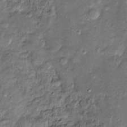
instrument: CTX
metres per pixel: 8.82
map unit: Htu
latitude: -5.5021
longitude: 158.5952
